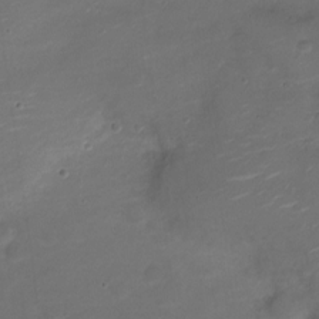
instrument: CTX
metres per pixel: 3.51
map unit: Nve
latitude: -20.8974
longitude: 104.2172
